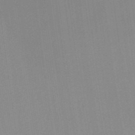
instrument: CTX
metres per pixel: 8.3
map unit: HNb
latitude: -44.8786
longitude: -43.3293
